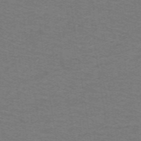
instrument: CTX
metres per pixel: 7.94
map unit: lHb
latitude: -42.4817
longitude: 54.4251
